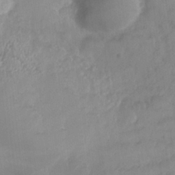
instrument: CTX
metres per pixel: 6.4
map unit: Nhe
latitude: -36.3495
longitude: -177.7638
